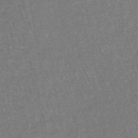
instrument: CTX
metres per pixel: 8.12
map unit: lHb
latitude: -43.5966
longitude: 55.5399
